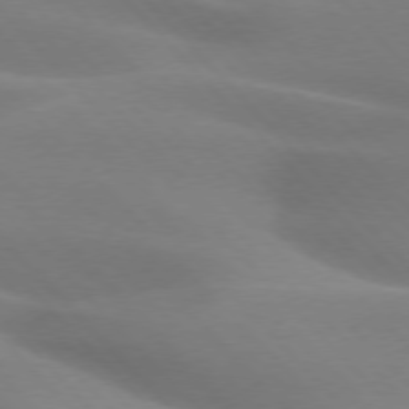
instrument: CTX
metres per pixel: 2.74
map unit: lApd
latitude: 75.6505
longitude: -61.4804
